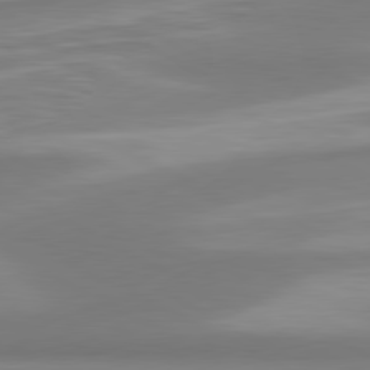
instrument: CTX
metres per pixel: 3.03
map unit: lApd
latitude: 80.5168
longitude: 173.6155
